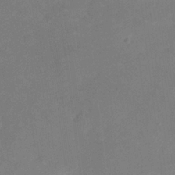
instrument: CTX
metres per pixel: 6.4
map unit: Nhu
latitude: -16.7464
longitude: -56.7246
